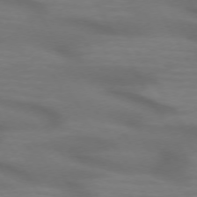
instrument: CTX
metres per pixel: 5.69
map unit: lApd
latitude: 72.1578
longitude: -49.9717
